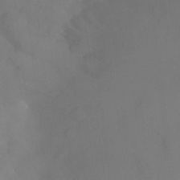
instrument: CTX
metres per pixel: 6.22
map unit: Ht
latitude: -15.0109
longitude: -55.0836
